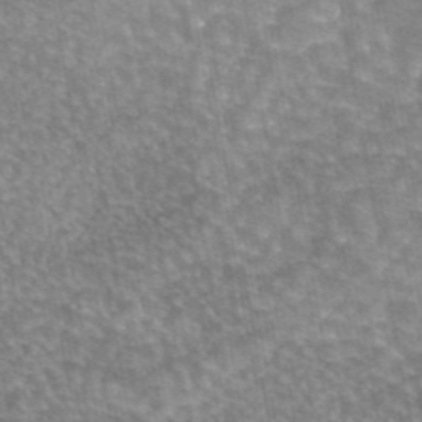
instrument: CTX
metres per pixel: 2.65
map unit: eAb
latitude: 45.1592
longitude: 105.9556
